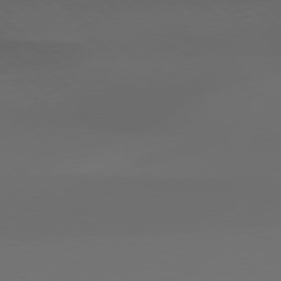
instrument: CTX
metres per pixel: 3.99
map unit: Hpe
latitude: 77.7071
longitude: -126.3278
